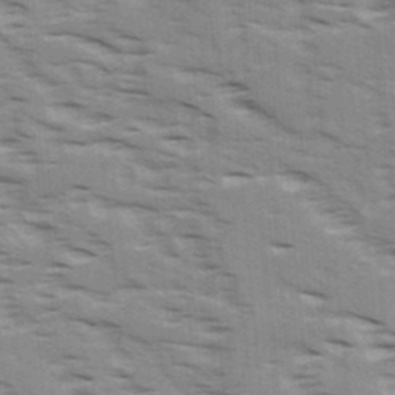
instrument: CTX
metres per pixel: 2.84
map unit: Ave
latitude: 16.2145
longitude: -129.5749
